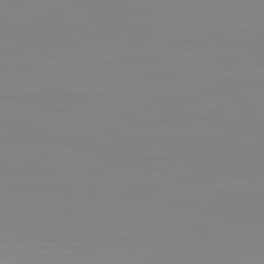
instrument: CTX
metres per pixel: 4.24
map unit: Hpe
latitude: -82.6896
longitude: 9.2943
